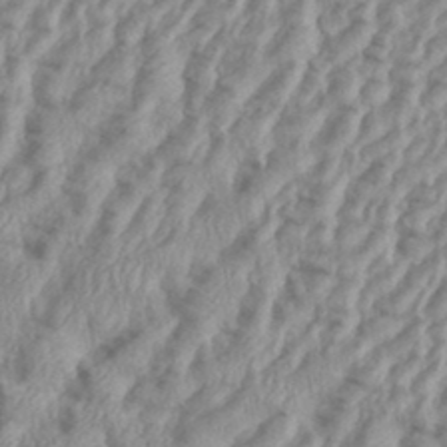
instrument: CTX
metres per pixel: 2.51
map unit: eHh
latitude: 36.1200
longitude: -137.4049
